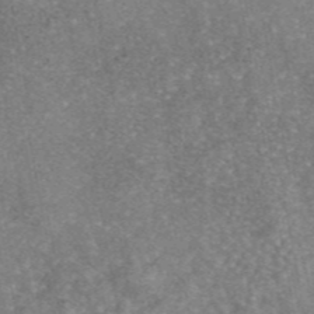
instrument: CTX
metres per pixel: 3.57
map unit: eAb
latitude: 46.0822
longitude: 105.4832
